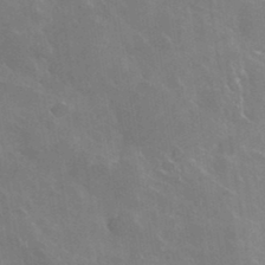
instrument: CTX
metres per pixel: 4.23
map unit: lHvf
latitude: 36.3656
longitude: -92.2333
